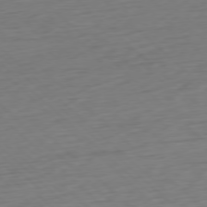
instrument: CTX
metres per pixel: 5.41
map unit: Ap
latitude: -77.5777
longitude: -77.6882
